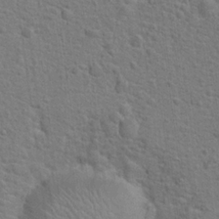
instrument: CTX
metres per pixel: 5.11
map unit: Hto
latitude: 17.9717
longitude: -43.2726
